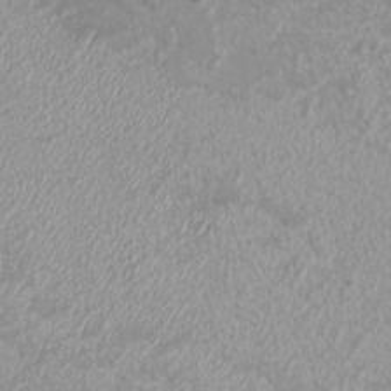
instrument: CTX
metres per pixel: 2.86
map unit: eHh
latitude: -7.4454
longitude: -77.2348
